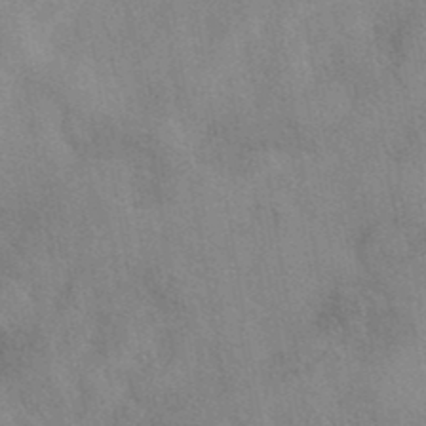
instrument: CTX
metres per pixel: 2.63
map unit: eAb
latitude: 40.4789
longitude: 108.5574
